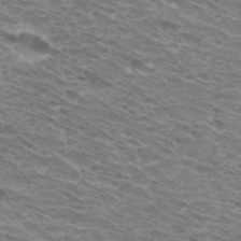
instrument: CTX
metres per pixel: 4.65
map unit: Hto
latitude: 31.7639
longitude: -42.1389
